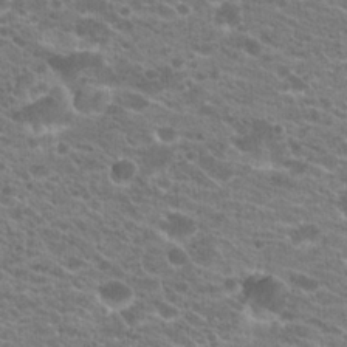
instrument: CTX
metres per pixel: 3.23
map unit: Hto
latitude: 21.1970
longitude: -39.1781
